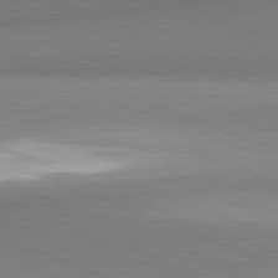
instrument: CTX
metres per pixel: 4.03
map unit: lApd
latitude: 81.9717
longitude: 160.0661
